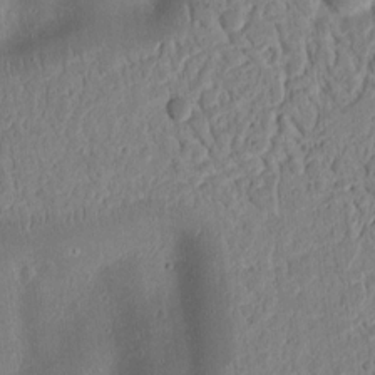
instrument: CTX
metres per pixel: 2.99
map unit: Ht
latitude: 12.5168
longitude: -75.0647
